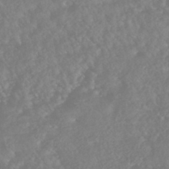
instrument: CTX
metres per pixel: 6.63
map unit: HNhu
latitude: -46.1228
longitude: 97.5210
